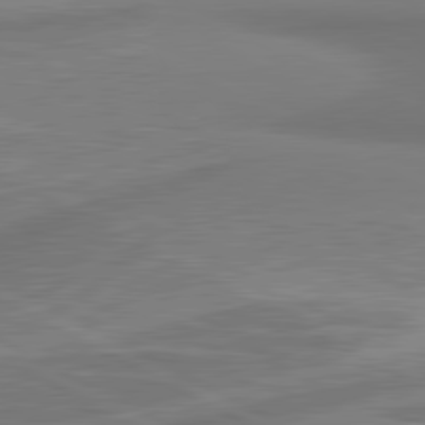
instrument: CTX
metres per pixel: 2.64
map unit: lApd
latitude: 81.1970
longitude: 173.5588
